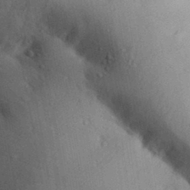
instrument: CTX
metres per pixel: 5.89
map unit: Aa
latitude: 31.9528
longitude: -145.7449
